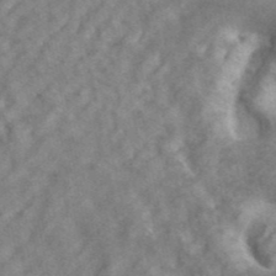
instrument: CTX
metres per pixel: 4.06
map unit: ANa
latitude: 42.6491
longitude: 17.7289
